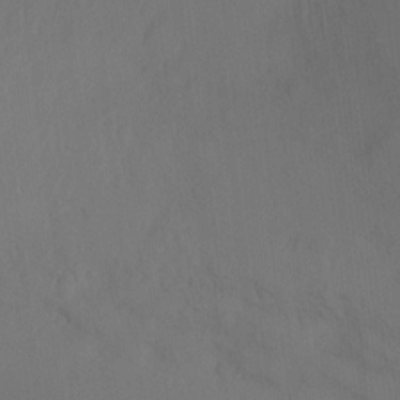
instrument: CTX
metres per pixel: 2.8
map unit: Ht
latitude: -11.8611
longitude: -35.0836
